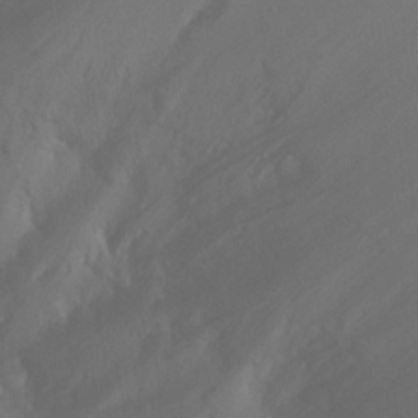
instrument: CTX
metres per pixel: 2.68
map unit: Ht
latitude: -0.0094
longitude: -36.0255
